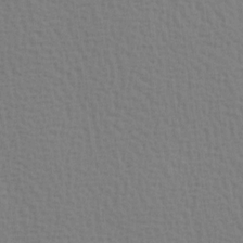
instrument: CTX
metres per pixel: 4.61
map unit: Hve
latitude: 2.1766
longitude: -125.2725
